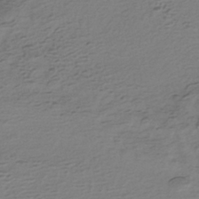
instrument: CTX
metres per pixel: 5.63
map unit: HNhu
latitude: -41.5210
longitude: 99.0108
